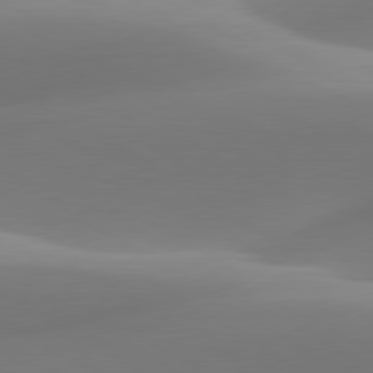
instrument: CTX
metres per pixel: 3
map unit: lApd
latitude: 79.9906
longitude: -93.1214
